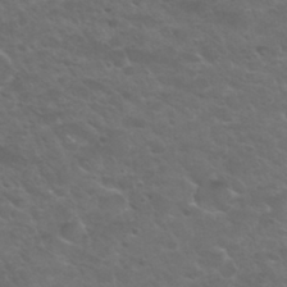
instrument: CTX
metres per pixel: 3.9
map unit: Nhu
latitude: 29.9528
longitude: -50.4979
